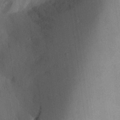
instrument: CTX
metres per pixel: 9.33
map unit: Aa
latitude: 29.0458
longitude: -145.9339
